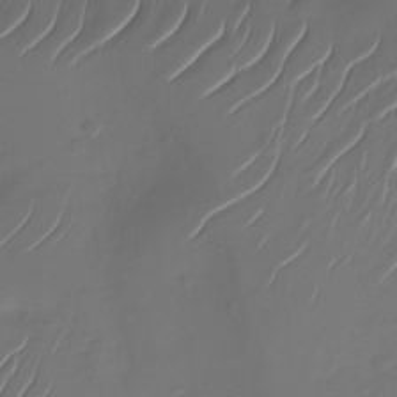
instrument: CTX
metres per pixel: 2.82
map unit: Nhu
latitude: -28.0283
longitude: -67.4804
